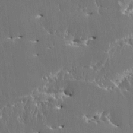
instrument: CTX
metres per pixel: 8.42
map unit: HNhu
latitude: 4.1389
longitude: 7.7855
